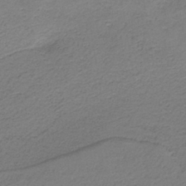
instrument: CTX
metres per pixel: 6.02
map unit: HNb
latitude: -36.7085
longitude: 54.1228
